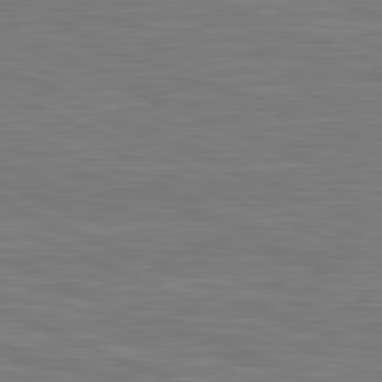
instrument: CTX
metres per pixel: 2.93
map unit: lApd
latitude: 81.8394
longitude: -170.7624
